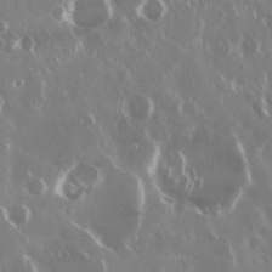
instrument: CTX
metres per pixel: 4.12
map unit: Nhu
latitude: 29.5371
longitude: -60.6490
